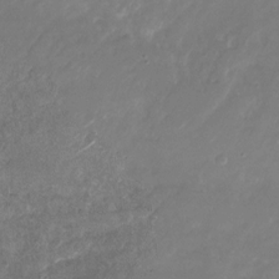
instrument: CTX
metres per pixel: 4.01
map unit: Nhu
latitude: -28.0094
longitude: -72.4979
